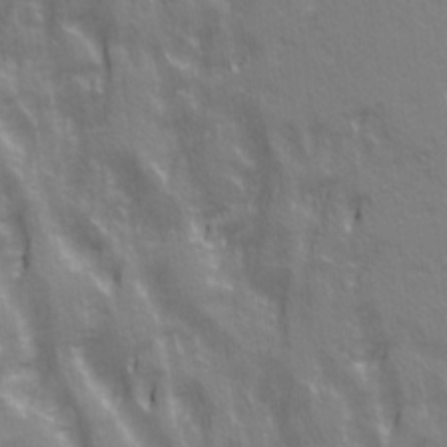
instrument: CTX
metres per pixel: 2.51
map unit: Ave
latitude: 21.1592
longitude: -134.4979
